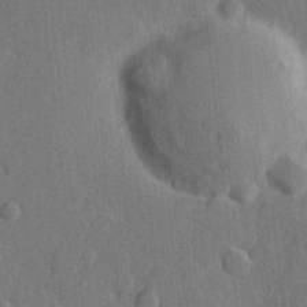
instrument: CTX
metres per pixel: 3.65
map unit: Hve
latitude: 25.1025
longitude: 149.3321
